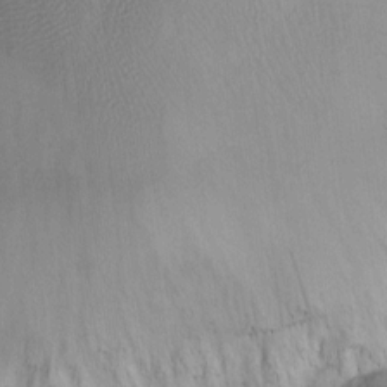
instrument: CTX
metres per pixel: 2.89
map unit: Htu
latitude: 0.9513
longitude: 148.8030
